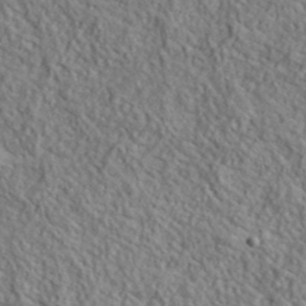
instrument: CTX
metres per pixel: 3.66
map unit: ANa
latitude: 39.8961
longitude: -89.5560
